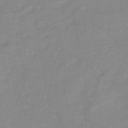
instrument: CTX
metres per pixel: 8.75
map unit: HNhu
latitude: -42.2928
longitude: 91.3321
